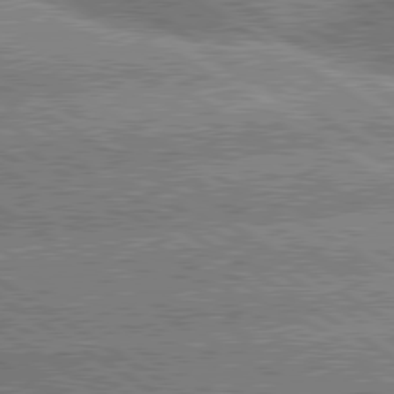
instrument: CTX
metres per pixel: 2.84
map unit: lApd
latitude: 80.0633
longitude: -151.9150
